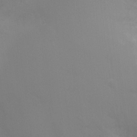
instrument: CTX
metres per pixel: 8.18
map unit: Ht
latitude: -5.3887
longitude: -25.2348
